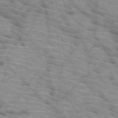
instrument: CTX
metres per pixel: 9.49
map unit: HNb
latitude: -47.1053
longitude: -45.0269
